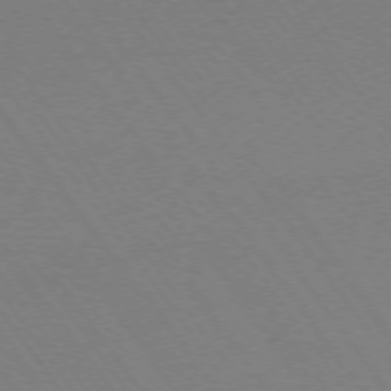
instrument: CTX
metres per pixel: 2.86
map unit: Ap
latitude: -74.7275
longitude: -70.6679
